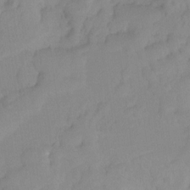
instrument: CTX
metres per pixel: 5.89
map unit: Ht
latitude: -14.2740
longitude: -56.4601
